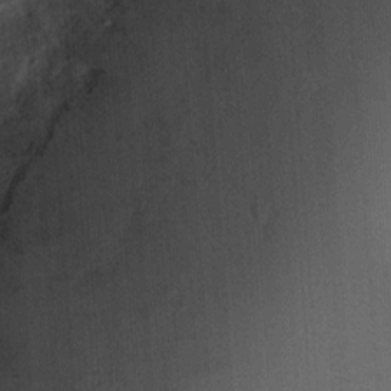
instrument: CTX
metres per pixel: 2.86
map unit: eHh
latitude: 7.5560
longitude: -73.2915
